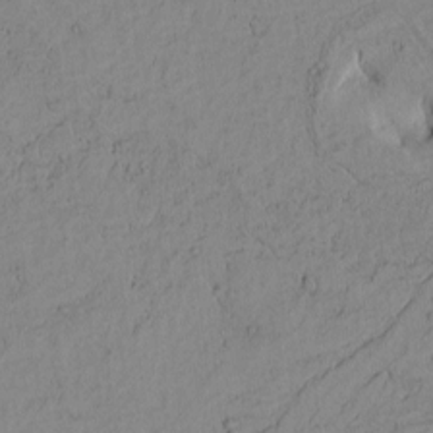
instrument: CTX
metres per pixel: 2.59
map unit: Htu
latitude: -3.8800
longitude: 170.2173
